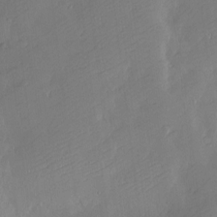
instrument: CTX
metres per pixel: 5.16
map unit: Nve
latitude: -9.2565
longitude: 172.8975
